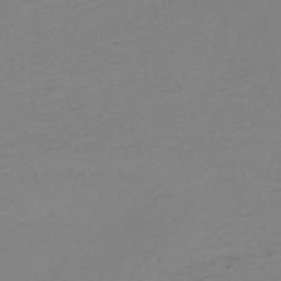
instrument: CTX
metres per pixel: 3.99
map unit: HNb
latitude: -52.1227
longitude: -52.1200
